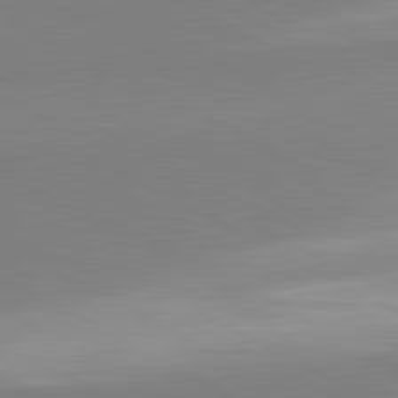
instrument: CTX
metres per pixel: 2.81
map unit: lApd
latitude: 81.5938
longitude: 159.3509
